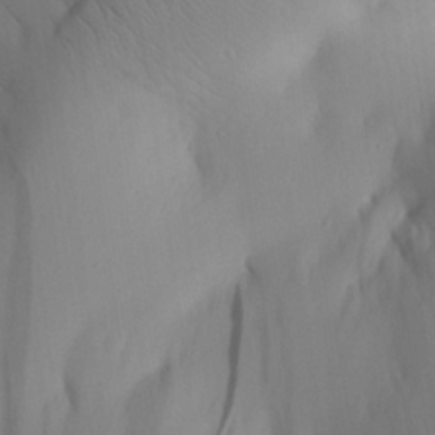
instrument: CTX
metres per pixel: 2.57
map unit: Aa
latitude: 24.8380
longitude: -136.5924
